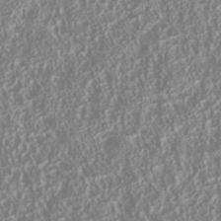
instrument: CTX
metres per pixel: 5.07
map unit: Nhu
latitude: -40.2172
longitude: -84.3656
